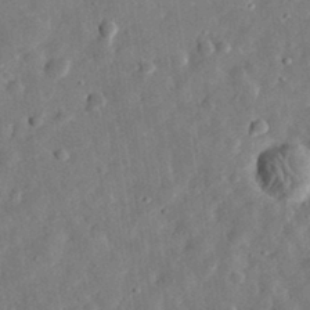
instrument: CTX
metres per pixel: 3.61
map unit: eHh
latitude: 32.4979
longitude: -77.2726
